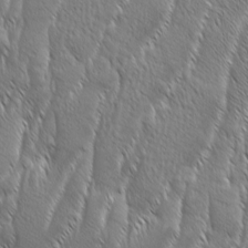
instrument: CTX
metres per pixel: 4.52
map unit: Aa
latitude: 8.1389
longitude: -130.1767
